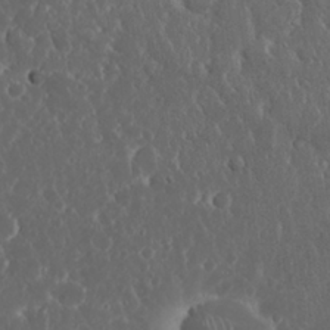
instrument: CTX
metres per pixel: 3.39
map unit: Nhu
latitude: 23.8772
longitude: -59.3482
